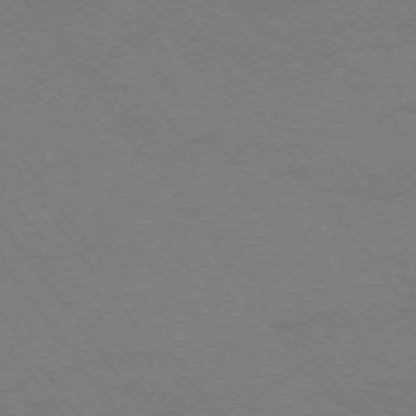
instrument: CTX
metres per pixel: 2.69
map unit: Ap
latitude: -74.5763
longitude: -70.0633
